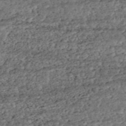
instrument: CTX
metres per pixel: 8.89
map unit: HNhu
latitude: -43.7855
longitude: 107.7478
